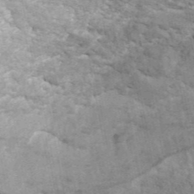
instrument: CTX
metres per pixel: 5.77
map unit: ANa
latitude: 44.9325
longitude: 46.9164
